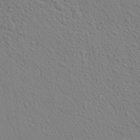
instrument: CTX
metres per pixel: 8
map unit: Aa
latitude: 24.4034
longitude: -147.1592
